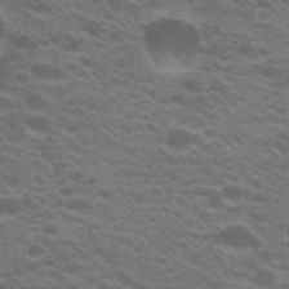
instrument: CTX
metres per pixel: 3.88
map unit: Hto
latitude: 22.1389
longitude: -37.4049
